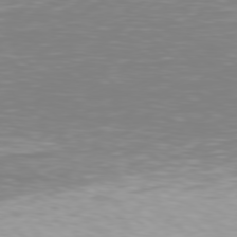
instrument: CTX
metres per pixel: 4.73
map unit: Hpe
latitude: 78.1011
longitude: -135.8205
